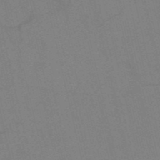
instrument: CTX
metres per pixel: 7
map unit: HNb
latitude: -53.0108
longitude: -47.6127
